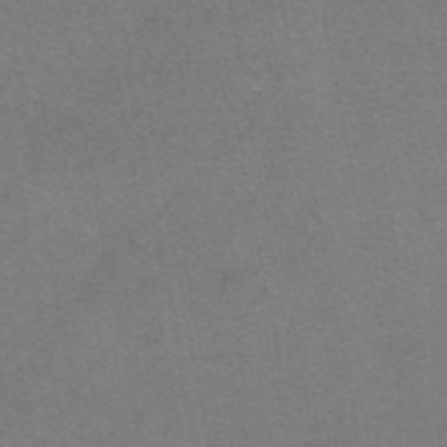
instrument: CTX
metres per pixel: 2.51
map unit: eAb
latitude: 47.7639
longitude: 106.1795
